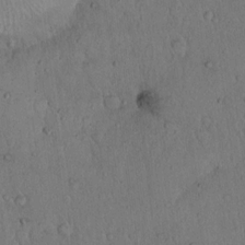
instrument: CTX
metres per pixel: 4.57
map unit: Hto
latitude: 14.5357
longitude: -56.8757
